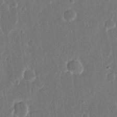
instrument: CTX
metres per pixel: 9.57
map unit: eHh
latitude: 15.2348
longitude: -69.6127
